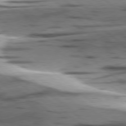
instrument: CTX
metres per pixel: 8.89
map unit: lApd
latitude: 78.4790
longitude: -50.5545
